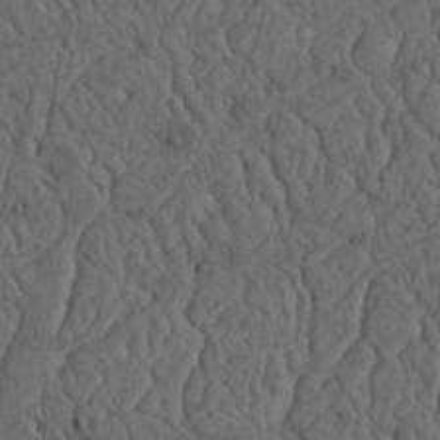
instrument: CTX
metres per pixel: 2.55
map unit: Nhu
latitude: 22.5735
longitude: -68.1200
